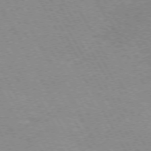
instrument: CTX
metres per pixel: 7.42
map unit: Hpe
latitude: 72.3090
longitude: -128.5357
